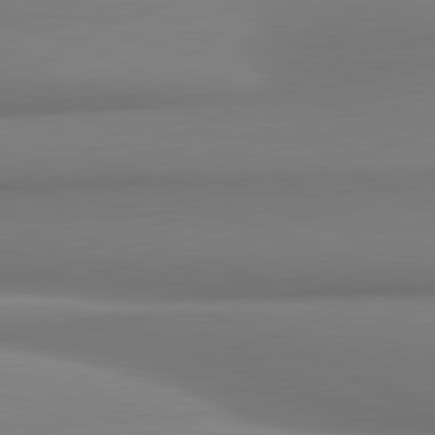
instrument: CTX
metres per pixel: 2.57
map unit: lApd
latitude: 81.5560
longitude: 176.2173
